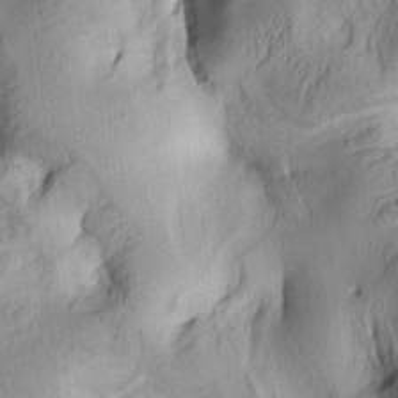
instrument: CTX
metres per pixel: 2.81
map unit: lAa
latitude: 5.5560
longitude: -114.0255
